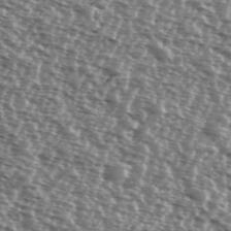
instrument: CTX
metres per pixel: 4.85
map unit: Ave
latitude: 38.0444
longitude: -112.1956
